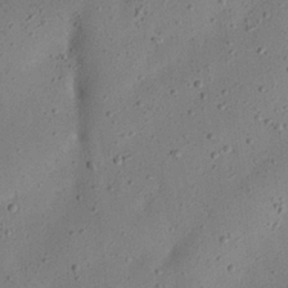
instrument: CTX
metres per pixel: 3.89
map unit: eHh
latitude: 24.4790
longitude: -69.1781
